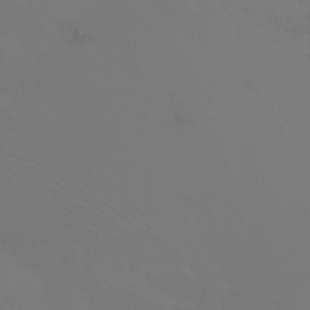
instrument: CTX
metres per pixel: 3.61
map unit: Nhu
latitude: -6.9163
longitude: -84.2334
